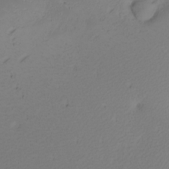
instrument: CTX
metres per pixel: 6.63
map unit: Nhu
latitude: -7.2565
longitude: -95.3860
